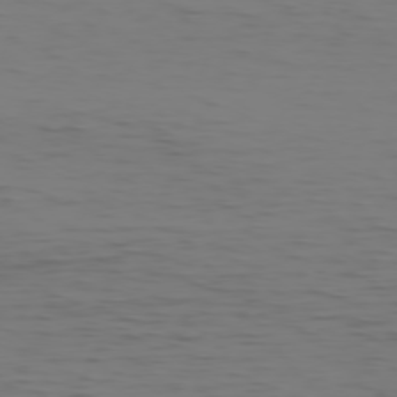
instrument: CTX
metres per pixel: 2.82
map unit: Hpe
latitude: 74.0444
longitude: -127.1214
